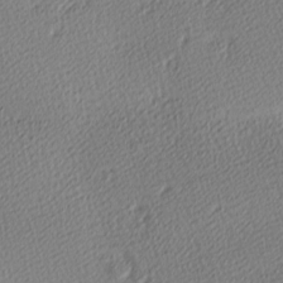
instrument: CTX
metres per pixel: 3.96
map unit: lAa
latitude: -10.4062
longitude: -125.8772
